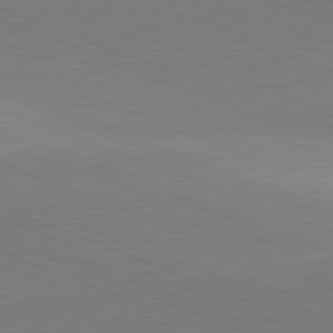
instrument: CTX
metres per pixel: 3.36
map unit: lApd
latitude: 82.0255
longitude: 137.2376
